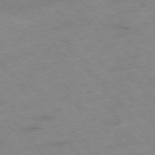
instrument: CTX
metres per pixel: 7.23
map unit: Hpe
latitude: -76.3495
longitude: -18.6679
